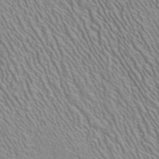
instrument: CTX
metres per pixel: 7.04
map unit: ANa
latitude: 41.0080
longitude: 29.1998
